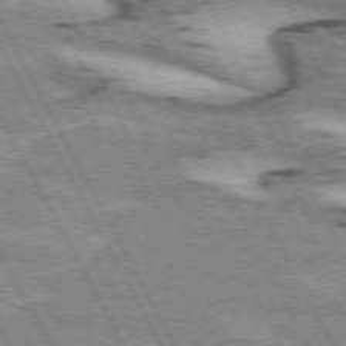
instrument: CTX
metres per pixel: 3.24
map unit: lApd
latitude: 72.0255
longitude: -54.8569
